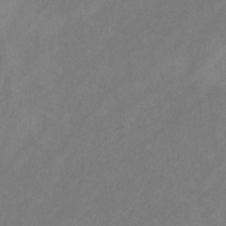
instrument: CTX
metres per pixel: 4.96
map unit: HNb
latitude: -31.1053
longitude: 63.1242
